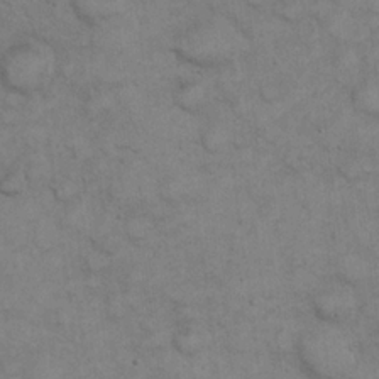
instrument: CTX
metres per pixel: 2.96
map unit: eHh
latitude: 22.6490
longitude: -59.2537
